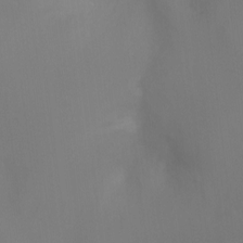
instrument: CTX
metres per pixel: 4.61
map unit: Ht
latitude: -7.4643
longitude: -28.7435
